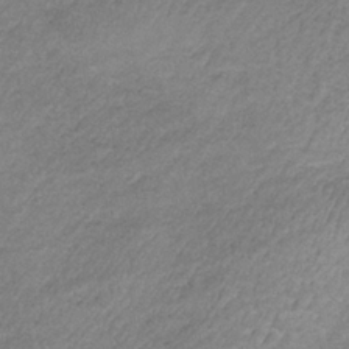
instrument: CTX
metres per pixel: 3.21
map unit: HNb
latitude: -33.9178
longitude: 61.8800
